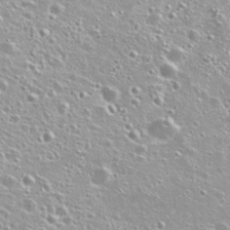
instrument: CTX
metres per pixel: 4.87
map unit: Nhu
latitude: 28.6112
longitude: -51.8394
